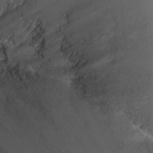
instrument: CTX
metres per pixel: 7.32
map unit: Ht
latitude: -7.7855
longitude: -35.8583
